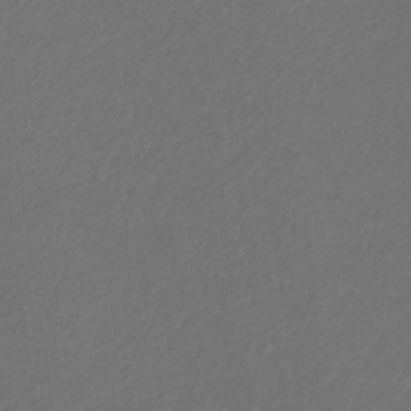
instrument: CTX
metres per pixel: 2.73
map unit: eHb
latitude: -32.1795
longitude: 70.5196
